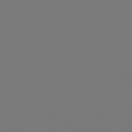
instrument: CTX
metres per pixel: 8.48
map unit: Hpe
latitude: 78.3468
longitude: -162.7247
